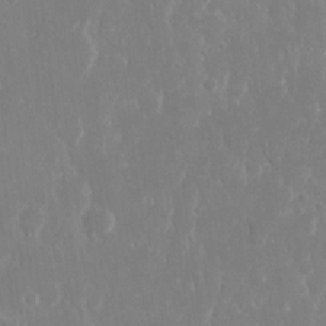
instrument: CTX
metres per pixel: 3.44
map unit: eHh
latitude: 14.2334
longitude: -71.8016
